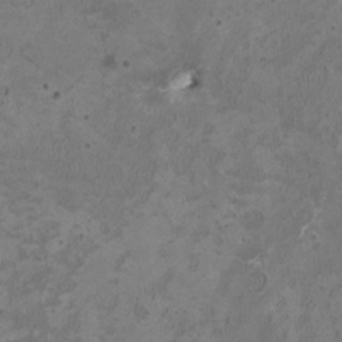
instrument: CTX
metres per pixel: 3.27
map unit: HNhu
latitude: 2.7057
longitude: -4.0822
